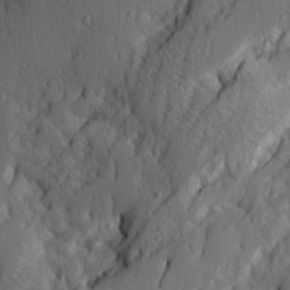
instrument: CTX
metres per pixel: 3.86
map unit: Ave
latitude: 13.7639
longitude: -133.8961
